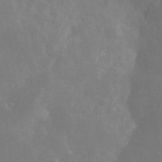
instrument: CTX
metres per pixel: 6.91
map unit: Nhe
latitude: -27.3131
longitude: -109.3859
